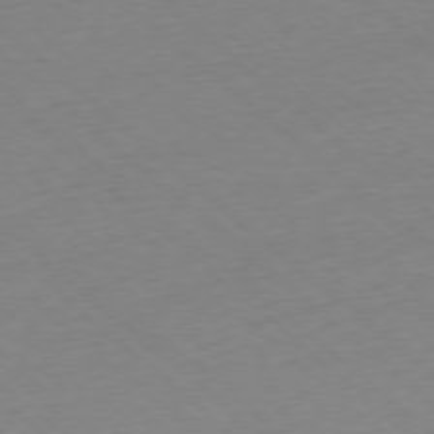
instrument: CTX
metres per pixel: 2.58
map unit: Ap
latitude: -77.8422
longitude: -96.8380
